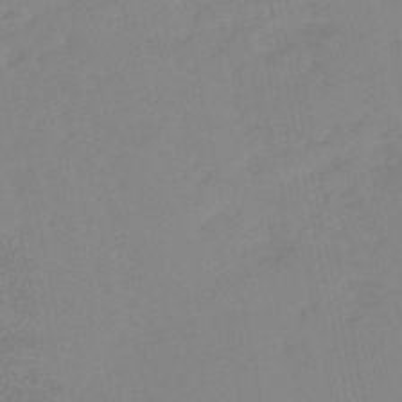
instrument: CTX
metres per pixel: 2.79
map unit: HNb
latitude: -52.6140
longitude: -39.7072
